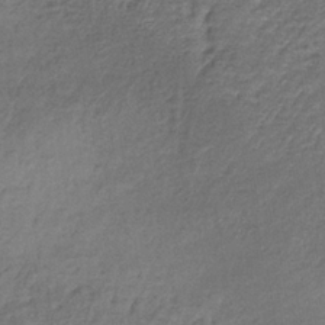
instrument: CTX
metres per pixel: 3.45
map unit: lHb
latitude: -35.2943
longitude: 62.3873
